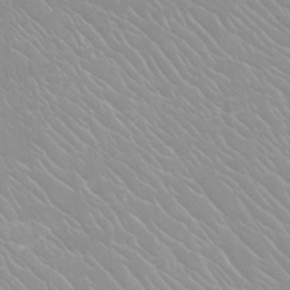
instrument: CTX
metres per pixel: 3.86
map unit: Nhu
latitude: 24.1955
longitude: -61.9528
